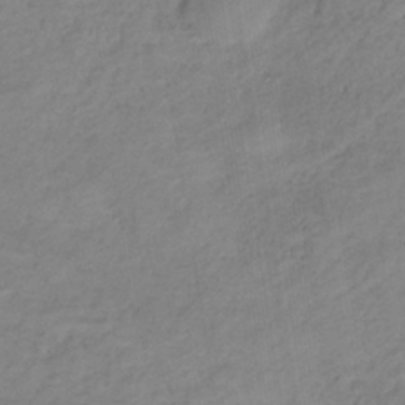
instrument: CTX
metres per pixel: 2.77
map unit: lHb
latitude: -37.2753
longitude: 71.5021
